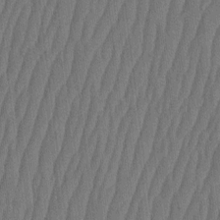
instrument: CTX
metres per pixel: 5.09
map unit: HNhu
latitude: -2.9730
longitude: 14.2551
